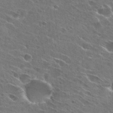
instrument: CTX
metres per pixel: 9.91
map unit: Hto
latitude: 27.9150
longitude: -44.5923
